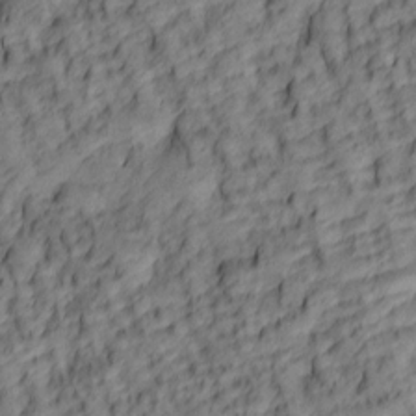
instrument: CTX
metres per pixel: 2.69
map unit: lAa
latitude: 5.6883
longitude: -116.3467
